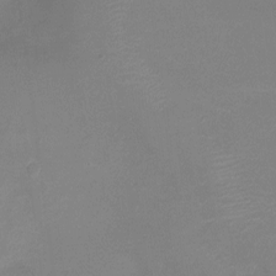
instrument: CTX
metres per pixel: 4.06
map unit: Ht
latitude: -7.9745
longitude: -18.7246
